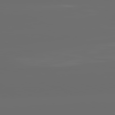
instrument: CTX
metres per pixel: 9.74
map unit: lApd
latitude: 82.0822
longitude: -165.3860
